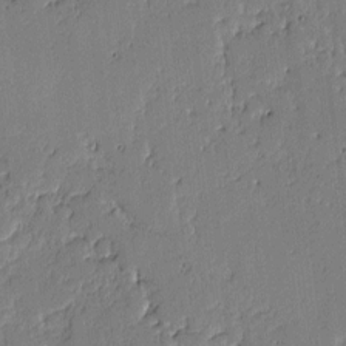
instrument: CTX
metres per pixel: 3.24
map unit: lAvf
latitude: -0.8786
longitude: -106.1011
